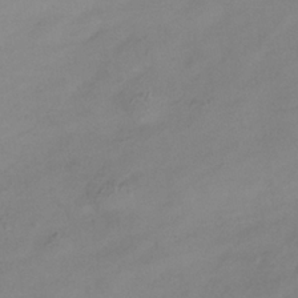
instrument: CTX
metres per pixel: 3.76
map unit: Hve
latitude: -34.5952
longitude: 88.5573
